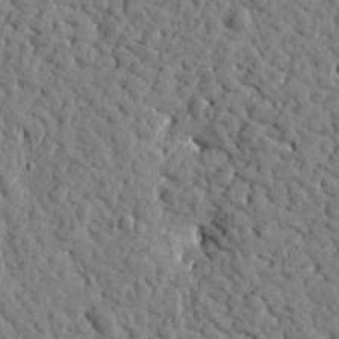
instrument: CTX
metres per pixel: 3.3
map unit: Htu
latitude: -0.4629
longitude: -178.8947
